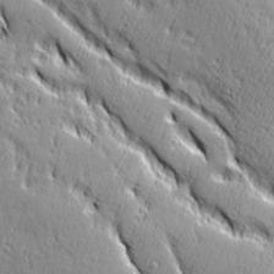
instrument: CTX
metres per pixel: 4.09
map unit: Ave
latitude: 20.9892
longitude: -135.8583
